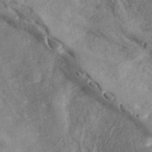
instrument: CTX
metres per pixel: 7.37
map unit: ANa
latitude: 41.6504
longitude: 16.9164
